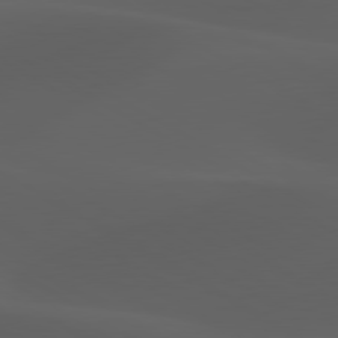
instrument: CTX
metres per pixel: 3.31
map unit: lApd
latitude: 80.2333
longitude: -88.5735
